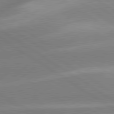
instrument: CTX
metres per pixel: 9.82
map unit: lApd
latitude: 80.0444
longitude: -145.3859
